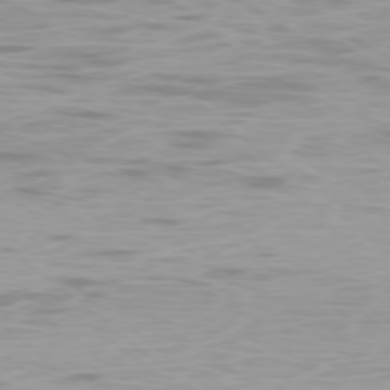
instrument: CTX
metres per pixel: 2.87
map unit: Ap
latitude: -78.4629
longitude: -63.7639
